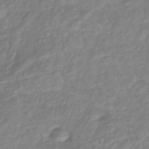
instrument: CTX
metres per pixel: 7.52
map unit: eHb
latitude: -40.2550
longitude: 78.3117
